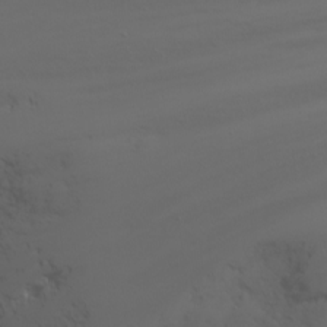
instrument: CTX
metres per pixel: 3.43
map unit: Nhu
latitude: -4.4251
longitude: -74.1389
